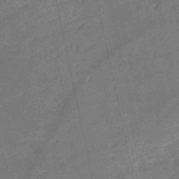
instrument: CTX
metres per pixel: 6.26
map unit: HNb
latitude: -51.4643
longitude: -41.0836
